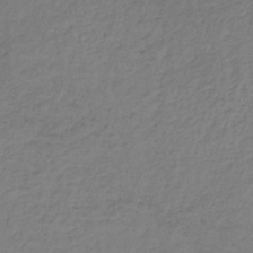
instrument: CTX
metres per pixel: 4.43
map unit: lHb
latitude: -35.4832
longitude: 66.5952
